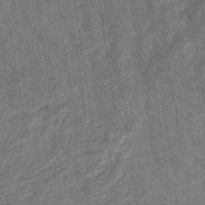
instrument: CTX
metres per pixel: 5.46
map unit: eHb
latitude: -38.2740
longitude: 80.7652
